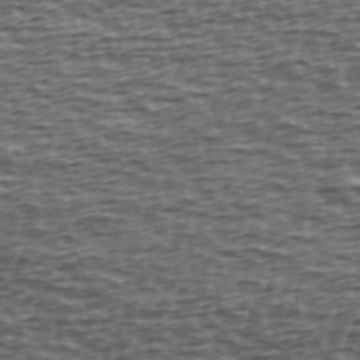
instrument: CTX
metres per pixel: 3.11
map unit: Ave
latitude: 39.9717
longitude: -112.9703
